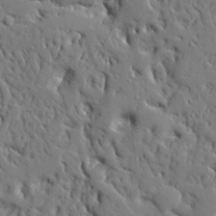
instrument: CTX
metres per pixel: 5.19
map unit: Aa
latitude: 15.6127
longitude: -140.8946
